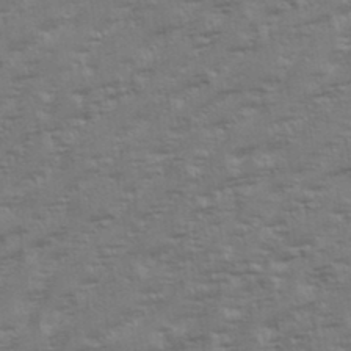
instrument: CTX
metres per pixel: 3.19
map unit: eHh
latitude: 35.5560
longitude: -133.2159
